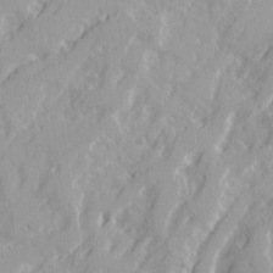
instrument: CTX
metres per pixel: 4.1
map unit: Ave
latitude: 21.4049
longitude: -130.8380
